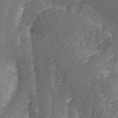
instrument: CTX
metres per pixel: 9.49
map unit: ANa
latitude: 44.7246
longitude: 39.1431
